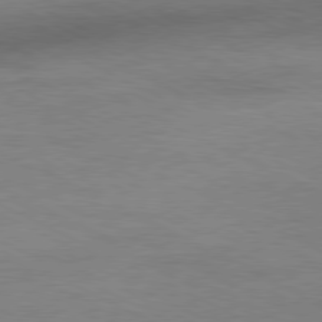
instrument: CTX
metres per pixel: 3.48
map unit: Ap
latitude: -81.1431
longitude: -85.7828
